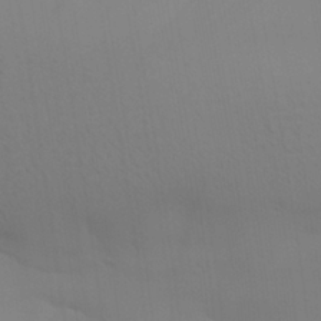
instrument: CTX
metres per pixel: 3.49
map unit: Aa
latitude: 27.9717
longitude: -131.5938
